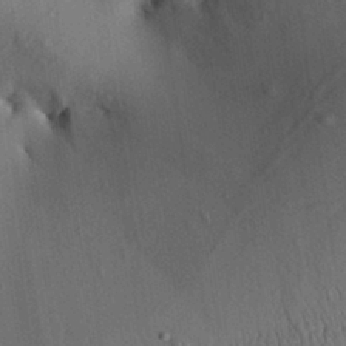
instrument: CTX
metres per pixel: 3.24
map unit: Aa
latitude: 30.1200
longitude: -133.1403
